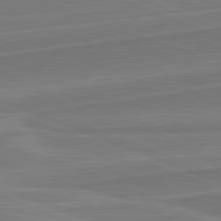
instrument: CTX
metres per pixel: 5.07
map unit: lApd
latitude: 82.1388
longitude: 140.7463
